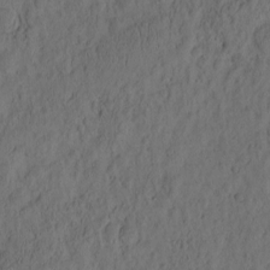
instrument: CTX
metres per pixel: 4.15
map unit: eHh
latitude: -2.1227
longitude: 16.8219
